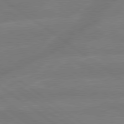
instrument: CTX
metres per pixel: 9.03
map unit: lApd
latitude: 79.3482
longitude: -141.8016
